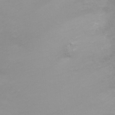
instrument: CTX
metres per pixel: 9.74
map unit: Ht
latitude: 2.1955
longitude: -34.1011
